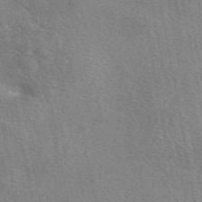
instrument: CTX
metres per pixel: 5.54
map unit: eAb
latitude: 50.2900
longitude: 108.8786
